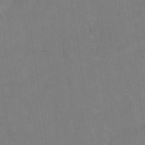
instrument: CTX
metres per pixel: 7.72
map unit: Hto
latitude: 36.5546
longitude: -46.5357
